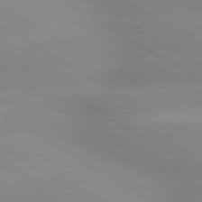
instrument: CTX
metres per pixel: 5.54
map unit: lApd
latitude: 80.1011
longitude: -146.4790
